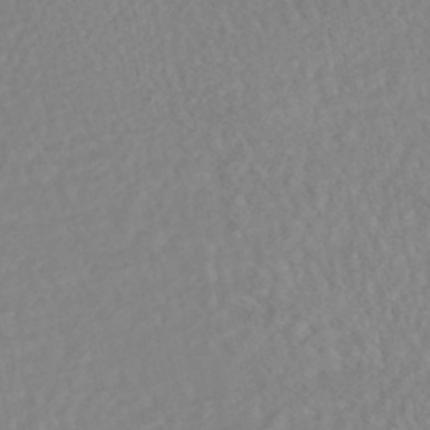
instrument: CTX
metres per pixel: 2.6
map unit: HNhu
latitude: -45.8422
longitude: 107.2187
